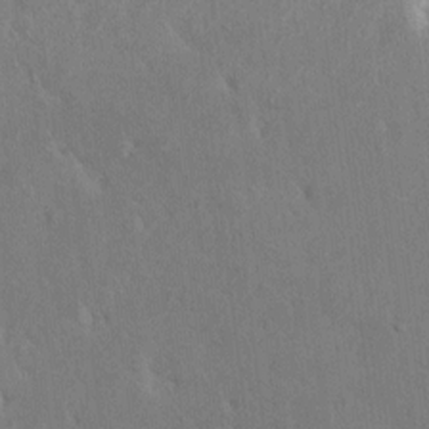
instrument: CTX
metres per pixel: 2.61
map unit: HNhu
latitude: 7.7450
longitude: -3.4237
